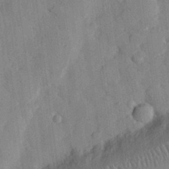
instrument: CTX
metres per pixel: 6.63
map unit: eHh
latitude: 28.3656
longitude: -76.8947
